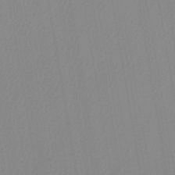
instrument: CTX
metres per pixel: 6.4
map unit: lHb
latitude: -44.3306
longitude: 73.0486
